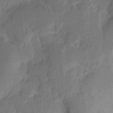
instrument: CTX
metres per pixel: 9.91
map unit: eHh
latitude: 8.8002
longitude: -65.4993
